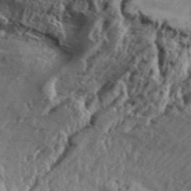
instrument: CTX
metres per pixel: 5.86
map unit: Aa
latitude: 33.1781
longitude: -136.3656
